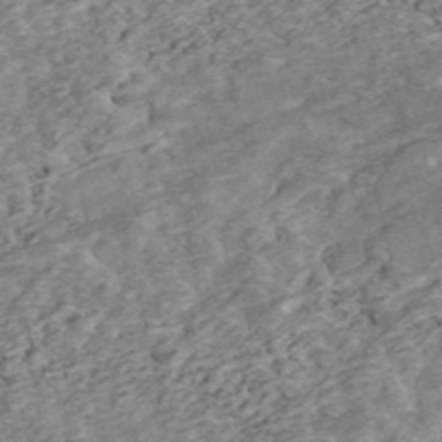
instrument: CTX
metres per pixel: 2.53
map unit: ANa
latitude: 45.4426
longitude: 25.0864
